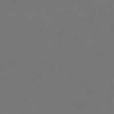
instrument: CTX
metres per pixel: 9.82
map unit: Nve
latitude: -59.1431
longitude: 61.8611
